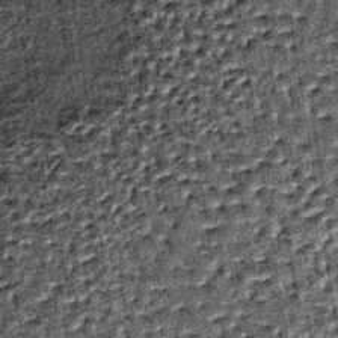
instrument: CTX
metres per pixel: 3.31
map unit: lHb
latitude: -37.6155
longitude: 64.6519
